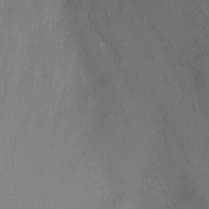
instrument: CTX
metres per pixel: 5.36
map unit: Ht
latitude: -0.2740
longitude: -18.2333
